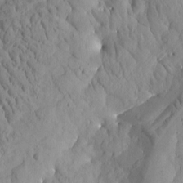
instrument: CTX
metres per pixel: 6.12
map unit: Htu
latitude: -2.8785
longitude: 174.1416
